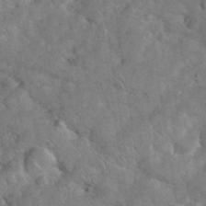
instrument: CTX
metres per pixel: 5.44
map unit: eHh
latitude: 37.6505
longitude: -64.7624
